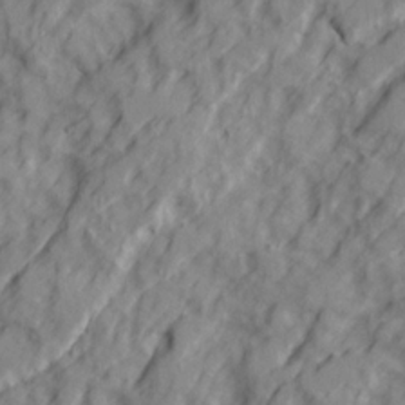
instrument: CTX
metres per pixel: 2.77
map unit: Ave
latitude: 22.5357
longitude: -132.2145
